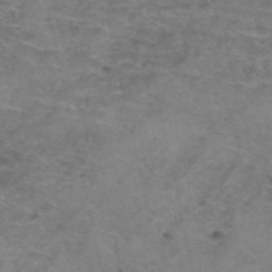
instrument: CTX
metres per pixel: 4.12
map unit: Hto
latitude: 38.9325
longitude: -41.5938
